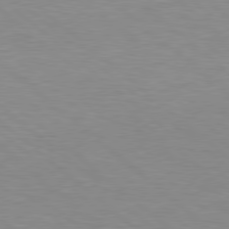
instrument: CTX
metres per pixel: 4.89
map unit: Hpe
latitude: 78.5546
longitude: -150.6301
